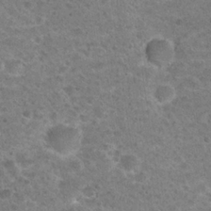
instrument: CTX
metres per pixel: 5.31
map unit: Hto
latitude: 21.8206
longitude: -48.9325
